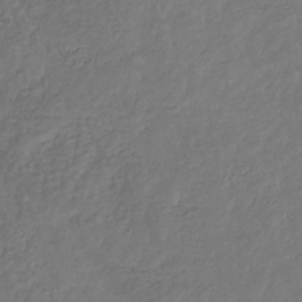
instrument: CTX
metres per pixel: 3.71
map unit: eHb
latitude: -31.8422
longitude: 73.1620
